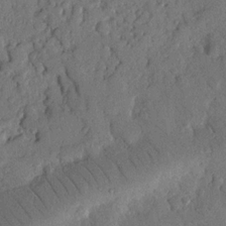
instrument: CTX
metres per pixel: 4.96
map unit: Nhu
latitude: 19.9528
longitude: -77.6694
